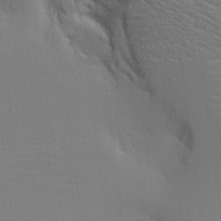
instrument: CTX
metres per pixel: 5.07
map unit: Aa
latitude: 18.2900
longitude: -124.9891
